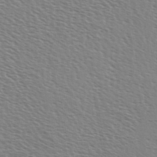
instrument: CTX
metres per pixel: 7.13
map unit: Ave
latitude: 37.4805
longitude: -112.8191
